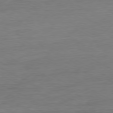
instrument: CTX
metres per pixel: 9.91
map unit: Ap
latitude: -80.0472
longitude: -83.4048
